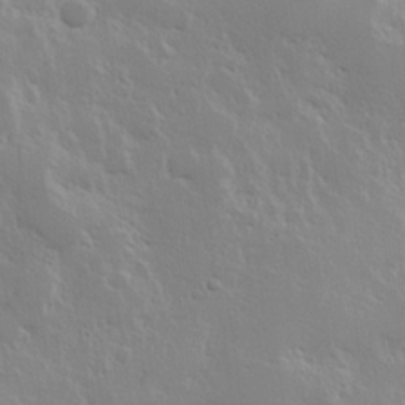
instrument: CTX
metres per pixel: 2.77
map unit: Hve
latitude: 24.5923
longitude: 145.5399
